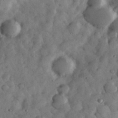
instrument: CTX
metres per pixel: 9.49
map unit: eHh
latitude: 32.7435
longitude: -69.1781
